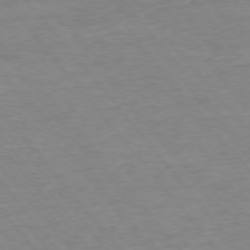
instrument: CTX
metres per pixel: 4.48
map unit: Ap
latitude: -75.7100
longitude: -81.6505
